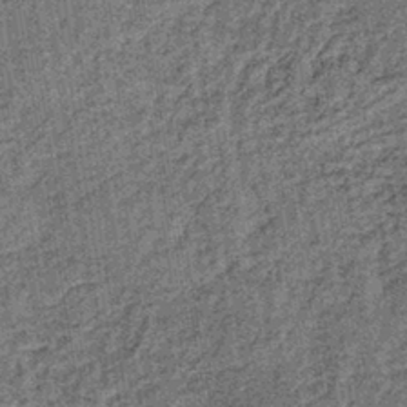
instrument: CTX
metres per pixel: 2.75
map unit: lHb
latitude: -39.2187
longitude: 64.5196
